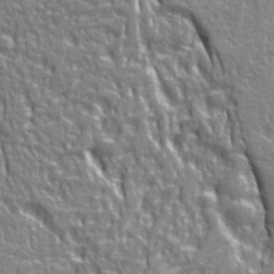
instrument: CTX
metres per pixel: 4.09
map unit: Ave
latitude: 21.0648
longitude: -134.9702
